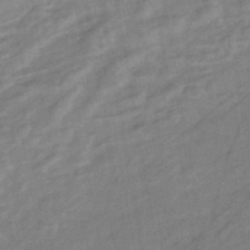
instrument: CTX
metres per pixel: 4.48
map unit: eHb
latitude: -42.5951
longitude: 83.2943
